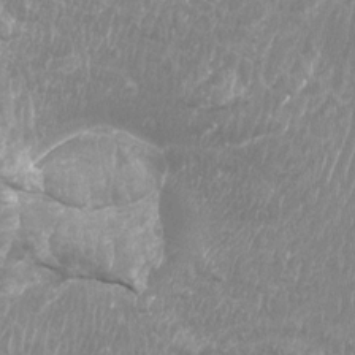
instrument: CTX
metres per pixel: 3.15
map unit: Htu
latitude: -9.3698
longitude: -75.7450
